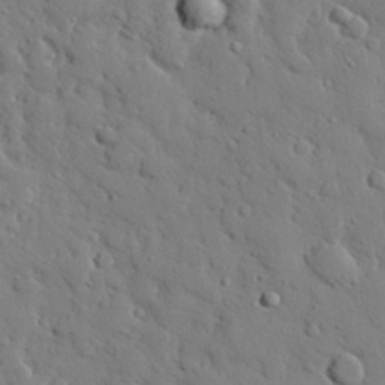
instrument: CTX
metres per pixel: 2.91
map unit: eHh
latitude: 26.3845
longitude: -78.3279
